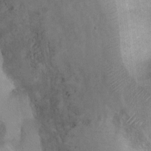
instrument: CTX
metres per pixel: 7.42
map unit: Hto
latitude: 7.0080
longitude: -30.5546
